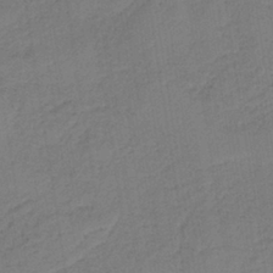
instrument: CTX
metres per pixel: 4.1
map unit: HNb
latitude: -38.2551
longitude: 54.9542
